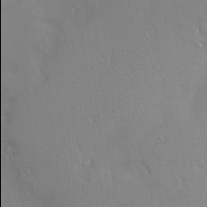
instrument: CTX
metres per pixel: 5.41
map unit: Hve
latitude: -10.7841
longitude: 174.0094
